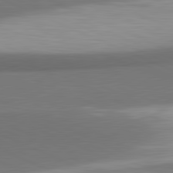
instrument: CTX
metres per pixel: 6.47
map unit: lApd
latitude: 81.6505
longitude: 163.6533
